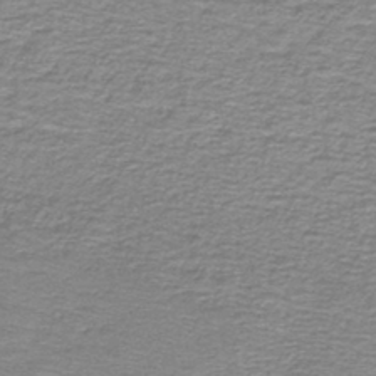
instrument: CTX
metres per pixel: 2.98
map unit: lHb
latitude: -44.0661
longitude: 56.9164
